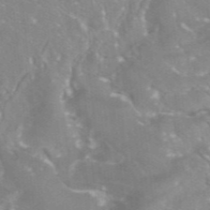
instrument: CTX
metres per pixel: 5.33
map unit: ANa
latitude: -38.4440
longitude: 97.1053
